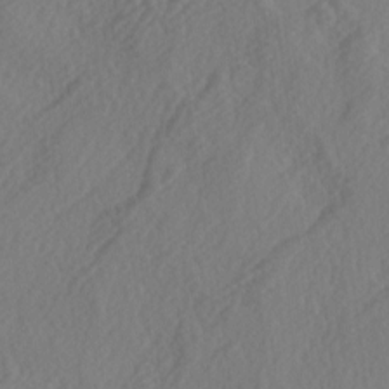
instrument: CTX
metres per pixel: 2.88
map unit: lAa
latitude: -4.1039
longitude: -123.6127
